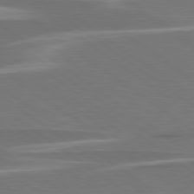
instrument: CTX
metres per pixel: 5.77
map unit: lApd
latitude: 79.1781
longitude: -94.5735
